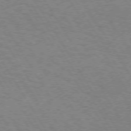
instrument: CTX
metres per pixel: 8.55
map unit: Hpe
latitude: 72.8002
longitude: -129.4426
